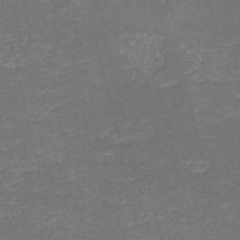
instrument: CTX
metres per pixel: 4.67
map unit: HNb
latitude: -51.0675
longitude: -48.7246
